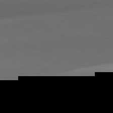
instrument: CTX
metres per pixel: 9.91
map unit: lApd
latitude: 81.8016
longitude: 132.4062
